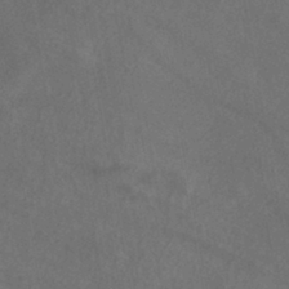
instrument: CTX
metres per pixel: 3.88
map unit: ANa
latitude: -38.4629
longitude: 94.3684
